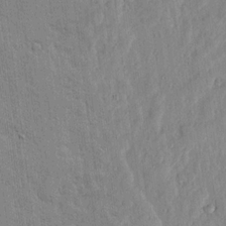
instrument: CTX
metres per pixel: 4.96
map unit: lHvf
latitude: 17.3104
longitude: -116.2334
